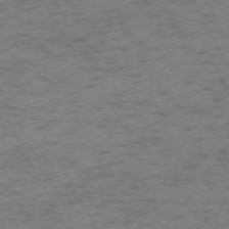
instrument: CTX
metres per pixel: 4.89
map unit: Ap
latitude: -72.8408
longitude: -70.3089
